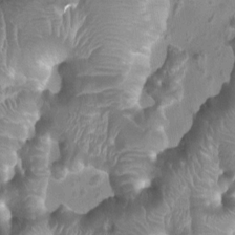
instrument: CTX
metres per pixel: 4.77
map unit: Ht
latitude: -2.1227
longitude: -16.6113
